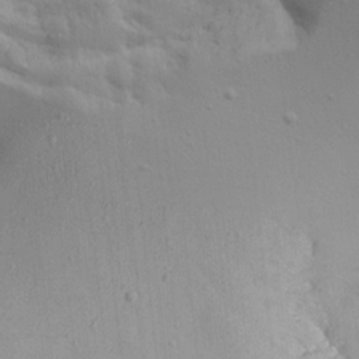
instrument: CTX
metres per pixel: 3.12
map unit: Aa
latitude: 14.7625
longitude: -141.0269
